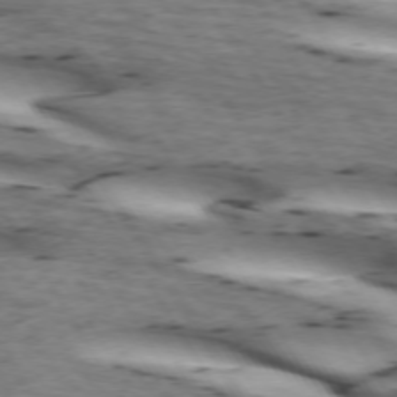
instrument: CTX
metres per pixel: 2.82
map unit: lApd
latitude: 72.4979
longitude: -52.8758
